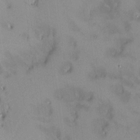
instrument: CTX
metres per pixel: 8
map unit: HNhu
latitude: 6.6113
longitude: 4.7085
